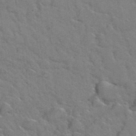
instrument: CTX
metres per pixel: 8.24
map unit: Hto
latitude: 38.7813
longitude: -44.1011
